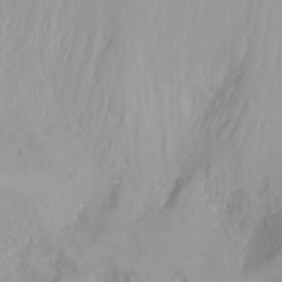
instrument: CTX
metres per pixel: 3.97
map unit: Nhu
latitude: -4.6896
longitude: -85.0270
